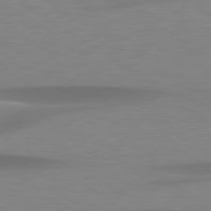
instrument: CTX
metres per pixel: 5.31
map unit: lApd
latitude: 79.2915
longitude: -93.1025
